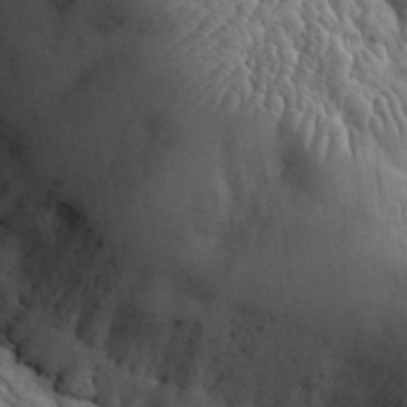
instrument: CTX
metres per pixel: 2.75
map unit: eHh
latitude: 33.2915
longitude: -67.7260
